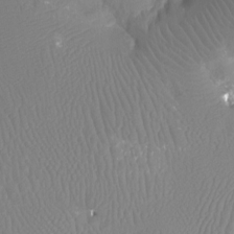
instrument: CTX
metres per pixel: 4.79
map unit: Ht
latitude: -4.3684
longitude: -26.6113
